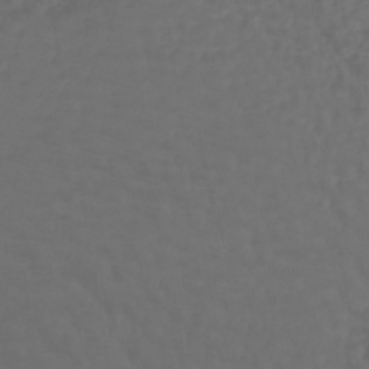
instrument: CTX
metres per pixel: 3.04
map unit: lHb
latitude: -43.1242
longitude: 66.1606
